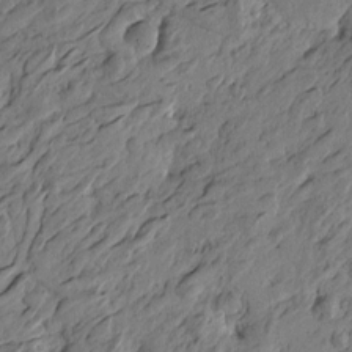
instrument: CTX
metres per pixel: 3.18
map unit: Htu
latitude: -3.7855
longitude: -179.5938
